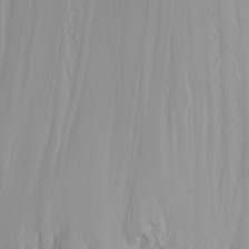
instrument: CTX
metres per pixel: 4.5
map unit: Nhu
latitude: -6.2361
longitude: -88.9892
